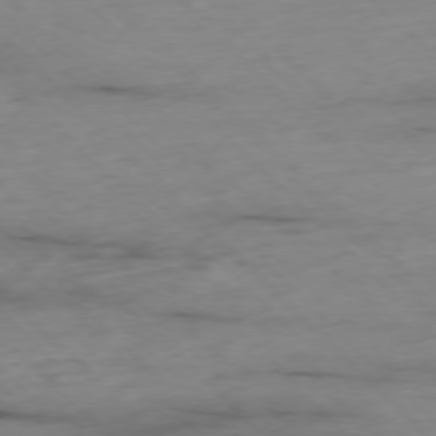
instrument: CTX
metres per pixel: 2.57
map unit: Ap
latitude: -76.9164
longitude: -90.9514
